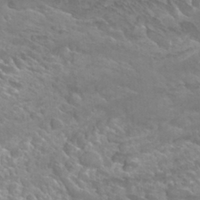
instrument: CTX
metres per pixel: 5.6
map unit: Hto
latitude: 28.4790
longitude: -40.2333
